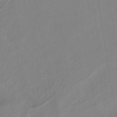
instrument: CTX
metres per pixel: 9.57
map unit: HNhu
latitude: -40.9542
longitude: 104.3117
